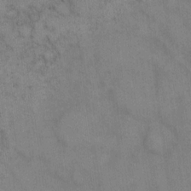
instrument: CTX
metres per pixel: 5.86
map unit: eHh
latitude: 14.6491
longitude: -62.7624
